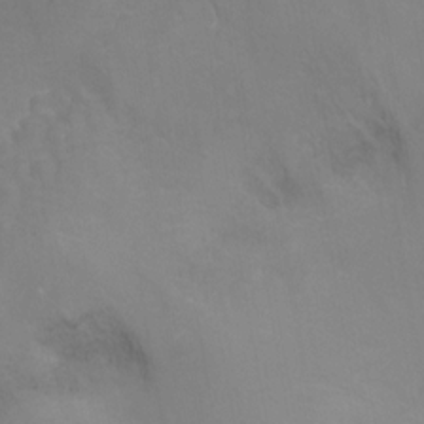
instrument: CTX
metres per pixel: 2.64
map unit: Hto
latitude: 4.4790
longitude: -33.0836
